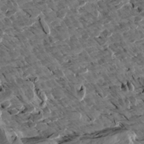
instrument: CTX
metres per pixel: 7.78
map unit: Aa
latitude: 12.8758
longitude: -141.1025
